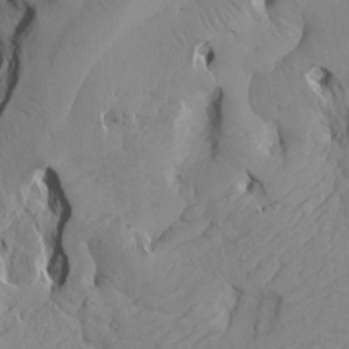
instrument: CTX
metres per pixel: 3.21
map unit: Aa
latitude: 17.3671
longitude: -143.7072
